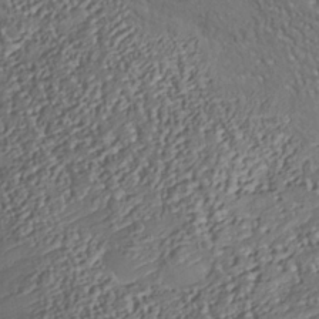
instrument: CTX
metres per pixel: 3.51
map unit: Nhu
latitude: -37.7099
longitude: -80.5735
